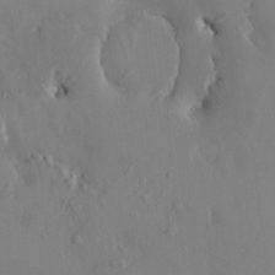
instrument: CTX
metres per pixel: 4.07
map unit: HNhu
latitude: 6.1767
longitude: 0.6708
